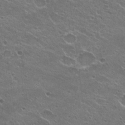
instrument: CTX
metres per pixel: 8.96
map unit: Hto
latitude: 23.2537
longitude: -41.6504
